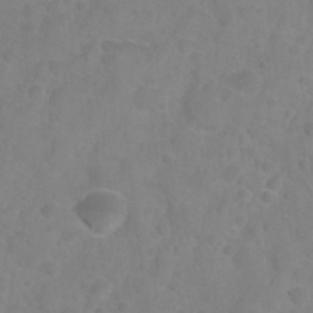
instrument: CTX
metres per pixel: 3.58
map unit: Nhu
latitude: 27.2915
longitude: -55.1781
